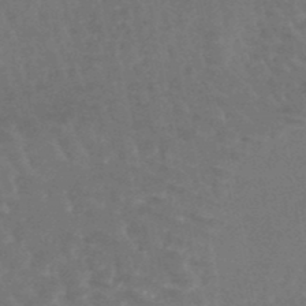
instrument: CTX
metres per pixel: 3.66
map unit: lHb
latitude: -47.9367
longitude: 74.1417
